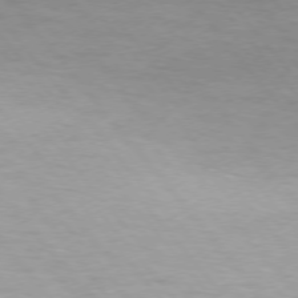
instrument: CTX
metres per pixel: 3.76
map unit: lApd
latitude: 74.3467
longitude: -60.0822
